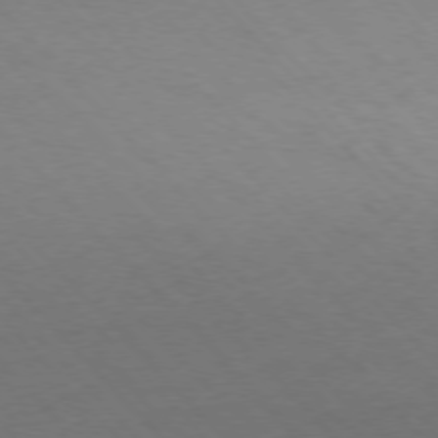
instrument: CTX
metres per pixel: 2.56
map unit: Ap
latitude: -76.8030
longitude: -86.0822
